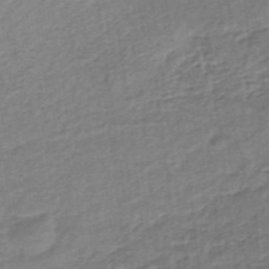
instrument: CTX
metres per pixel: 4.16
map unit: lHb
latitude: -35.6722
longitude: 60.3873
